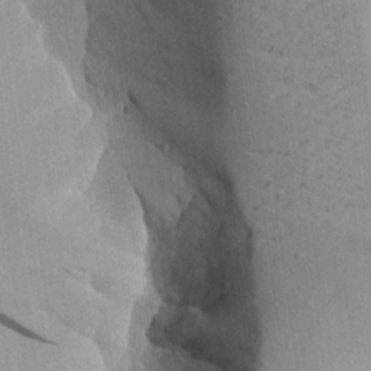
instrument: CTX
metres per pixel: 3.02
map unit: Aa
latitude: 23.3482
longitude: -126.8758
